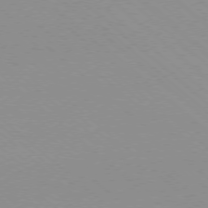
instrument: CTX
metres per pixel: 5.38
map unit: Ap
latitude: -78.0472
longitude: -90.6490
